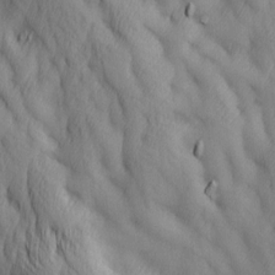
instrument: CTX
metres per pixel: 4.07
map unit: Ave
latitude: 13.2537
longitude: -105.2348
